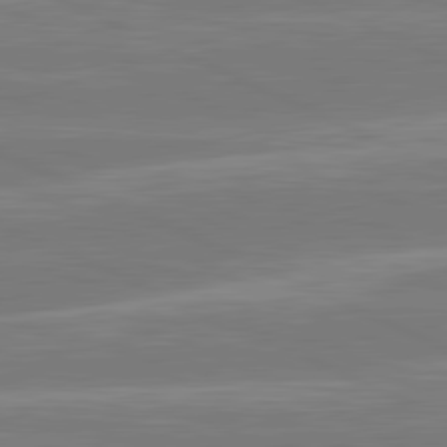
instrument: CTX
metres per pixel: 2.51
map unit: lApd
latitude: 81.3293
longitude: -135.9528
